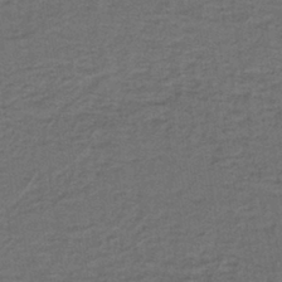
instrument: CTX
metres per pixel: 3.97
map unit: lHb
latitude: -39.2943
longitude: 58.2550
